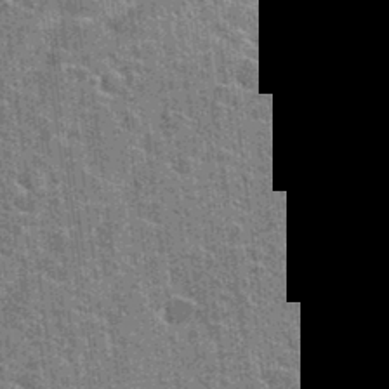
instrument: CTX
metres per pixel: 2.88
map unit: Hto
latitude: 24.1766
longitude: -47.4427
